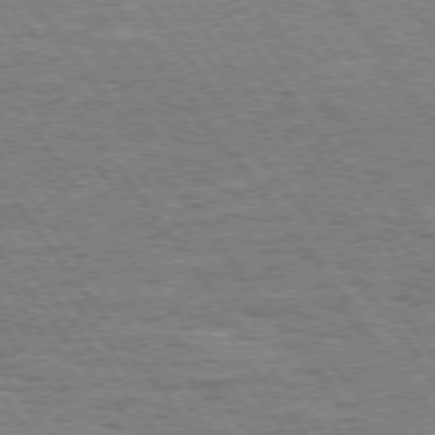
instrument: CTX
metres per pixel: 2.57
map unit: Hpe
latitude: 74.2145
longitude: -139.7072
